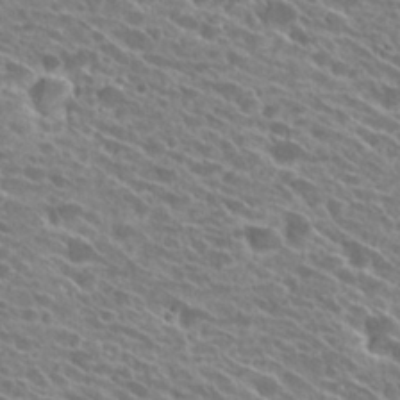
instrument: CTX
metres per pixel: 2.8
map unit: Hto
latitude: 25.4426
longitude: -41.8961
